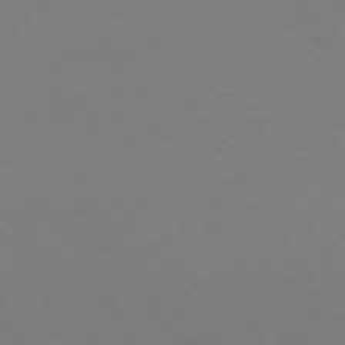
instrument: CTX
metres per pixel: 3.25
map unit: Ap
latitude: -73.6911
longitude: -72.6869
